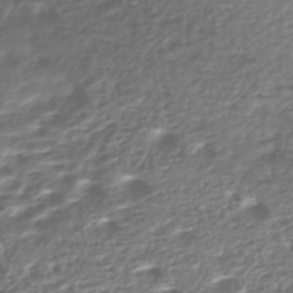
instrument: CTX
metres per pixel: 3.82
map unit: Nhe
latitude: -46.5573
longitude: -173.1025
